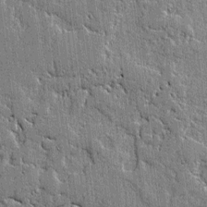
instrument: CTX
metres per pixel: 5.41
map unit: lAvf
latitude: -0.9353
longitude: -106.4790
